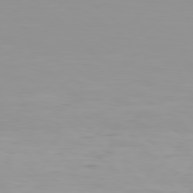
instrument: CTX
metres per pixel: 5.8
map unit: Hpe
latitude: 78.0822
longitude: -138.1011
